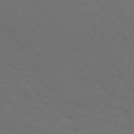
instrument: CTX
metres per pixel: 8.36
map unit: Hpe
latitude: 75.0458
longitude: -141.3103
